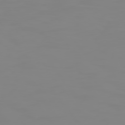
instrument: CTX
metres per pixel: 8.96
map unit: Hpe
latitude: 74.4412
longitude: -126.8002
